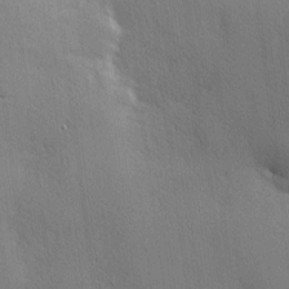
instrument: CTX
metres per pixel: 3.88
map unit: Nhu
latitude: 1.7260
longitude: -75.1403
